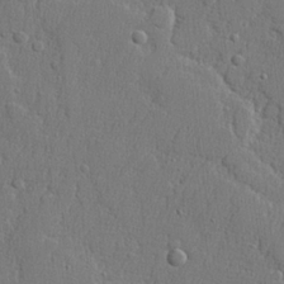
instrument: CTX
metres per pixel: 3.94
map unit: lHvf
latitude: 23.7261
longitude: 141.5210
